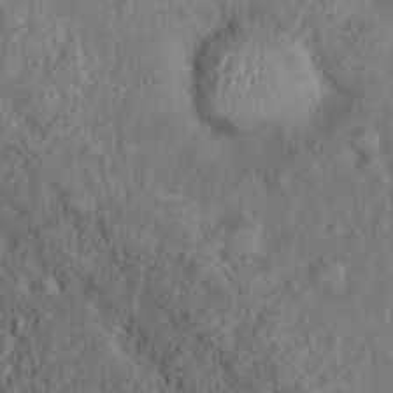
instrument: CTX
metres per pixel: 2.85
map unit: Nhu
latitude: 11.3482
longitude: -26.9703
